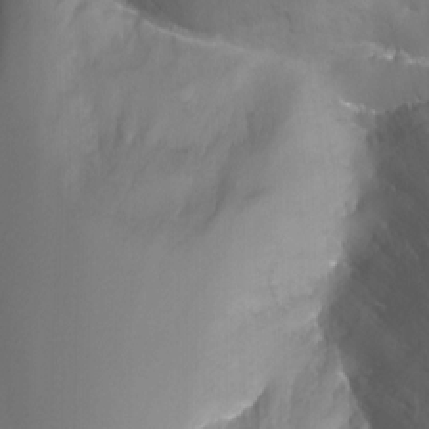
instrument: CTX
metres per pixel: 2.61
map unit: Nhu
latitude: -13.3888
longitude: -63.9528
